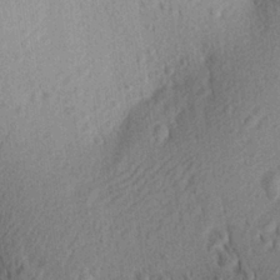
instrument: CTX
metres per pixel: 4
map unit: Aa
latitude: 26.9325
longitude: -144.0822
